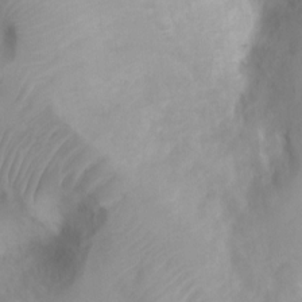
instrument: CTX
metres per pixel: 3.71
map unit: Ht
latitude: 3.0269
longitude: -26.6491
